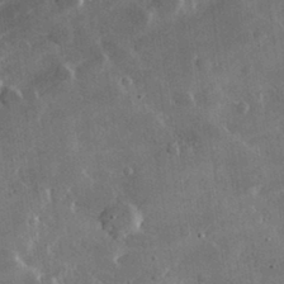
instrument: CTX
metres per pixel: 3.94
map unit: lHvf
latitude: 32.4412
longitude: -92.1200
